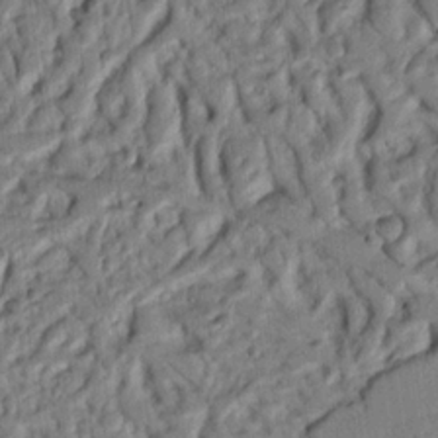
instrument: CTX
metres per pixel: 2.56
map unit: Nhu
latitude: 20.1956
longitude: -78.2523
